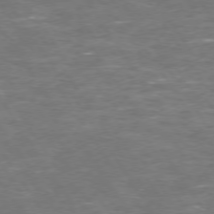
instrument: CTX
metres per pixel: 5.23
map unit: Hpe
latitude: 73.5938
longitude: -125.0647
